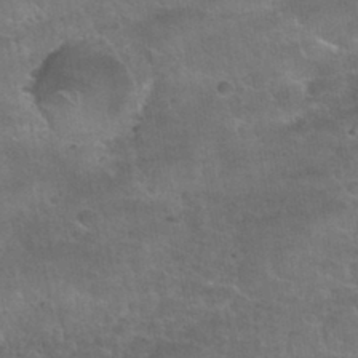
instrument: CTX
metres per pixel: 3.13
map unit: Nhu
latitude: 30.8758
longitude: -53.5371
